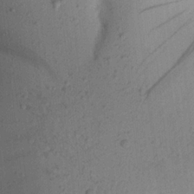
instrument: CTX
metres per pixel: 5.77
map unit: Aa
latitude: 21.1214
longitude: -147.7450
